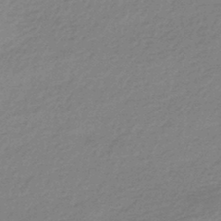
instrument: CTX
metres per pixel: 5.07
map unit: HNhu
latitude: -43.2187
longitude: 93.3510
